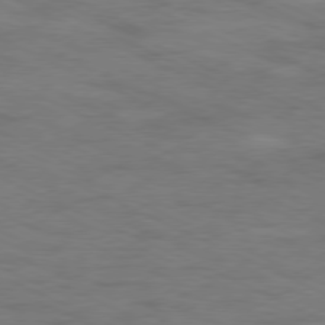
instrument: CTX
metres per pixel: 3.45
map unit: Ap
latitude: -78.2550
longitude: -74.0633
